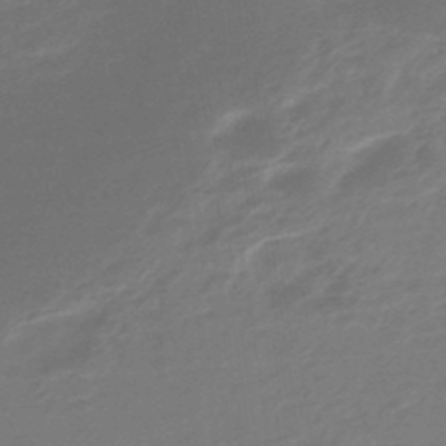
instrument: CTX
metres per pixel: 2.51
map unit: eHb
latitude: -45.8800
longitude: 89.8233
